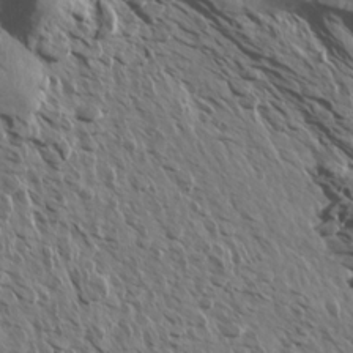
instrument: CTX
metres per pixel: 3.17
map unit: Aa
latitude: 14.2334
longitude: -143.2537
